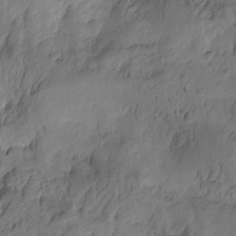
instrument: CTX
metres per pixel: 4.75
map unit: Htu
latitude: -2.5573
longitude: -176.5923
